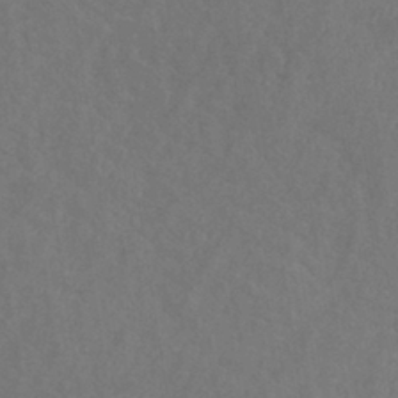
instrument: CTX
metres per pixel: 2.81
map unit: lHb
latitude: -38.4062
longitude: 73.9178
